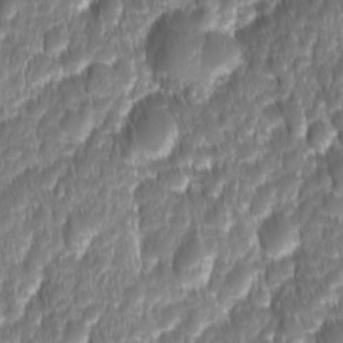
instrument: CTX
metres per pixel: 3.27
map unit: Ave
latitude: -10.7274
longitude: -119.6883
